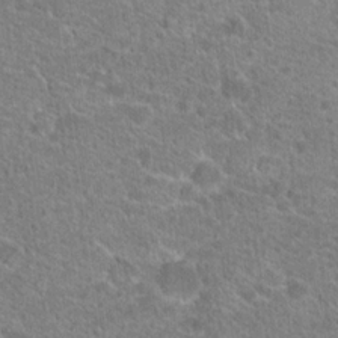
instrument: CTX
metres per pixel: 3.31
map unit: Hto
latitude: 20.7624
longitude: -43.2726
